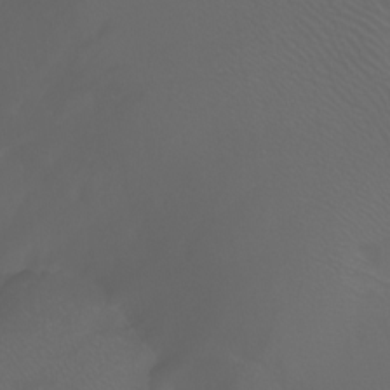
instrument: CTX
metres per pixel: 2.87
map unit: Htu
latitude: -6.0283
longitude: -71.2726
